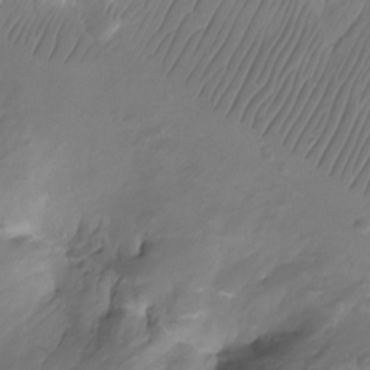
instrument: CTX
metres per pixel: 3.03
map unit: Aa
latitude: -12.5763
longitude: -68.2145
